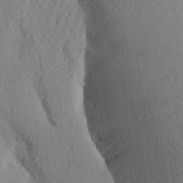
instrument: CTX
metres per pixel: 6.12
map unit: Aa
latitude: 25.1403
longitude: -149.8394
